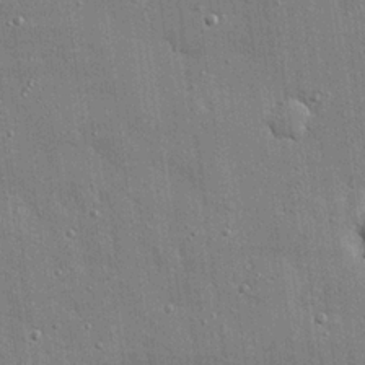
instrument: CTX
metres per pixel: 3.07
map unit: eHh
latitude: 23.8772
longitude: -89.0459
